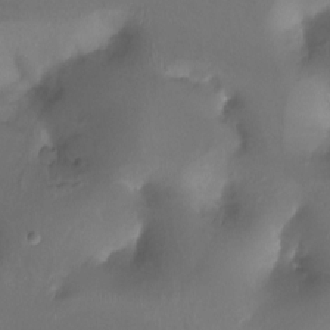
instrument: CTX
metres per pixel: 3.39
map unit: Ht
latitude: -17.3699
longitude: -44.4601
